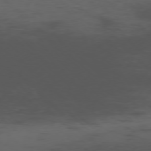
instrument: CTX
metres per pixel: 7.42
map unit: Ap
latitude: -76.6896
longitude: -67.2914
